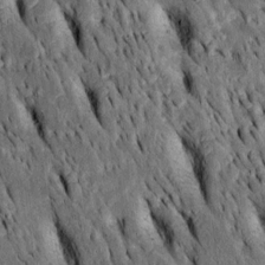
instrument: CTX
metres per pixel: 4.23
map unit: Htu
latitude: -3.1053
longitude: 150.5951
